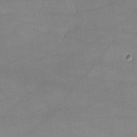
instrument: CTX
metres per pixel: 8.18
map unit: lHvf
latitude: -10.8219
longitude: -101.8017
